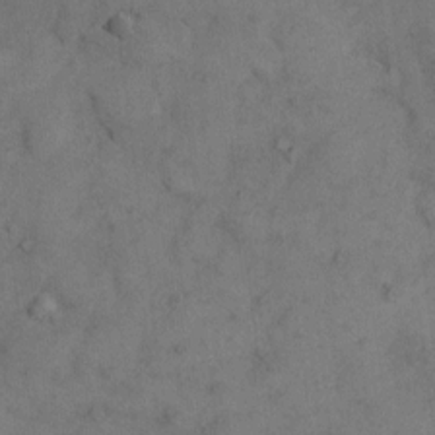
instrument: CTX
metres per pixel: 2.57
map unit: eHh
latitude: 10.8002
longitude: -63.0648
